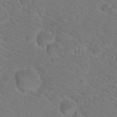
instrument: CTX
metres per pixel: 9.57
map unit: Hto
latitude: 18.8758
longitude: -37.1592
